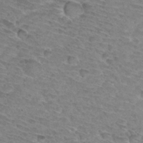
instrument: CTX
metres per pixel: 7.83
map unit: Hto
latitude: 32.9703
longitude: -45.8394
